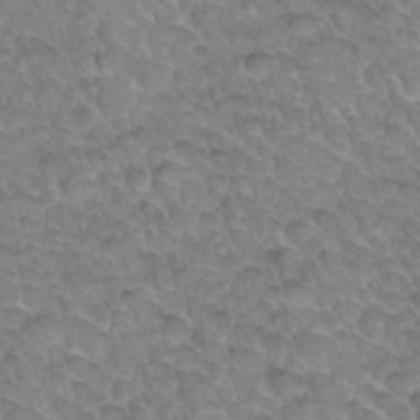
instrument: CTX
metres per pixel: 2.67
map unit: Hto
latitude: 34.1766
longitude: -48.1200
